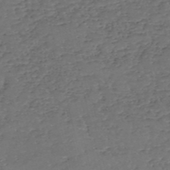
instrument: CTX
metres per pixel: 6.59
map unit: eHh
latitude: -54.9731
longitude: -89.8584
